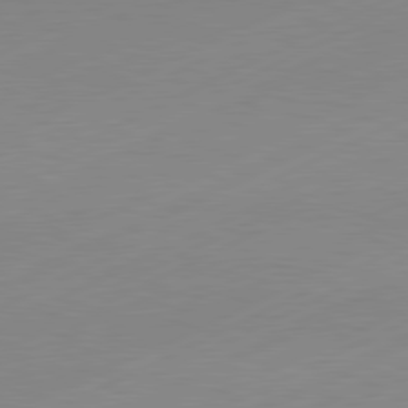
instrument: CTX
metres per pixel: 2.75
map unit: Hpe
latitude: -82.0283
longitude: 12.7652
